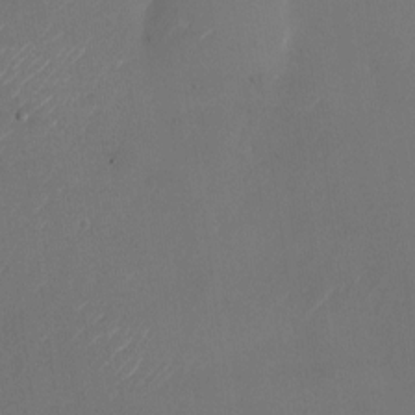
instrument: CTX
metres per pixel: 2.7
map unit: Nhu
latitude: -23.8045
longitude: -70.7813
